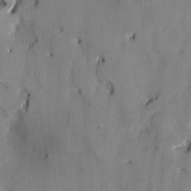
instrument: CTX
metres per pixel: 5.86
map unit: HNhu
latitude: 14.4412
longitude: 11.3132
